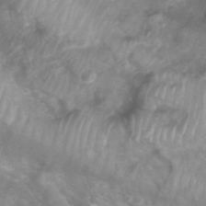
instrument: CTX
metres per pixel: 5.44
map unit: Nhu
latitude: 27.3860
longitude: -63.2726
